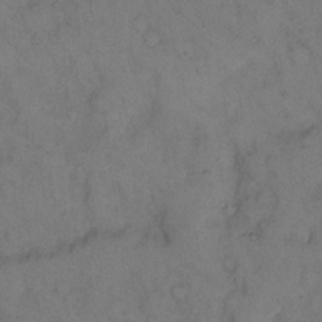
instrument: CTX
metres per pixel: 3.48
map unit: eHh
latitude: 12.5168
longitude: -63.0837
